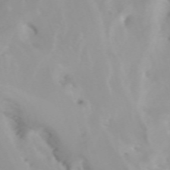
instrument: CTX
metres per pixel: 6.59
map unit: Htu
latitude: -4.7652
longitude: 137.4643
